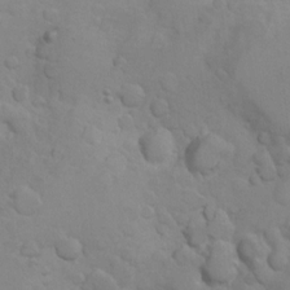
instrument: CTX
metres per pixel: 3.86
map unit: Nhu
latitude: 10.2712
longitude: -24.4978
